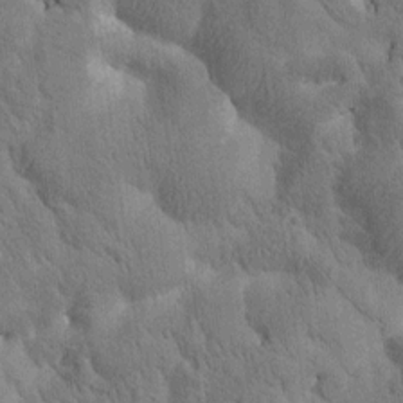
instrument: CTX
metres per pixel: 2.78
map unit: Htu
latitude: 0.9136
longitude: 174.3684
